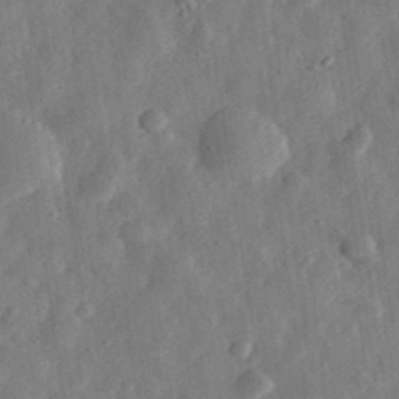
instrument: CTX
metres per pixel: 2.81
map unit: eHh
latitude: 32.2334
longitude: -75.6694
